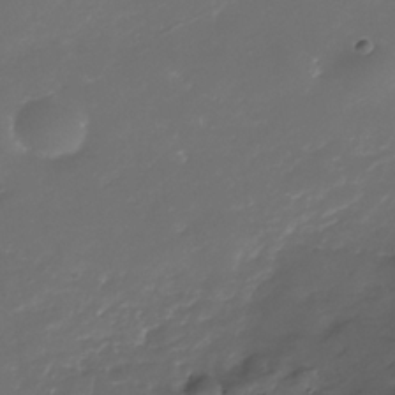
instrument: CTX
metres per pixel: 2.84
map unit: Nhe
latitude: -35.5588
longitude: -87.4615
